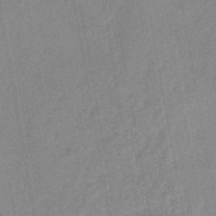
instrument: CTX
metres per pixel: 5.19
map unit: eHb
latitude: -46.0472
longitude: 85.6721
